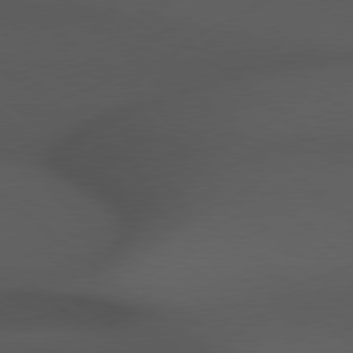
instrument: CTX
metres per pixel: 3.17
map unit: Hpe
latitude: 78.6869
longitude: -161.8772
